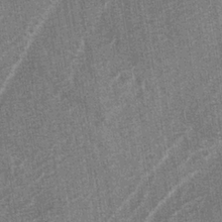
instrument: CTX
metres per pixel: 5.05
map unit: lAa
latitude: -3.9556
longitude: -129.4426
